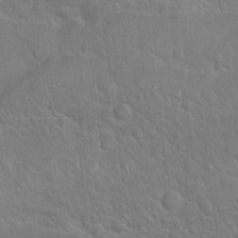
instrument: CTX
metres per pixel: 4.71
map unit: Hto
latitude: 19.4615
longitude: -51.2726
